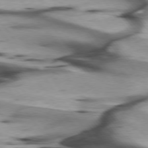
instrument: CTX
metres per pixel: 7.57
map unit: lApd
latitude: 75.8961
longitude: -64.7246
